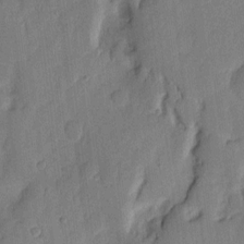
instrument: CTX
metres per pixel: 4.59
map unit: eHh
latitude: 7.2915
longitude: -71.1025
